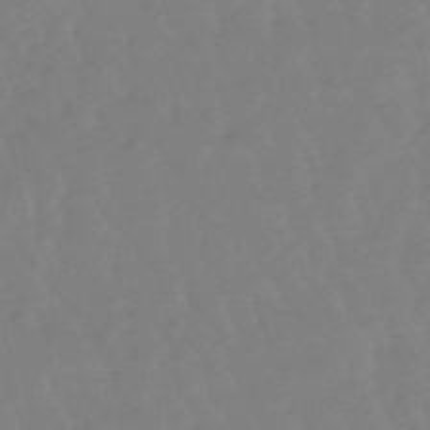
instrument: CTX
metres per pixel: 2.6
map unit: lHb
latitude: -48.8975
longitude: 78.5384
